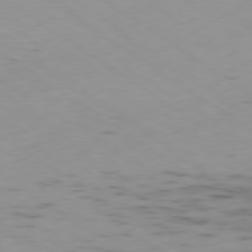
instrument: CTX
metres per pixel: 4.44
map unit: Ap
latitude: -79.3131
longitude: -72.3468
